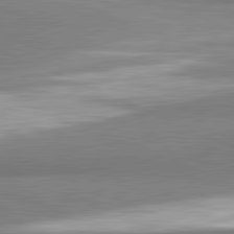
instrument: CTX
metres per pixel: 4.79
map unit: lApd
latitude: 81.9717
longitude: 161.7667
